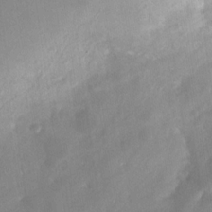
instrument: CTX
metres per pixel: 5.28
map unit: Nhe
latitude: -29.2376
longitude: -110.4790
